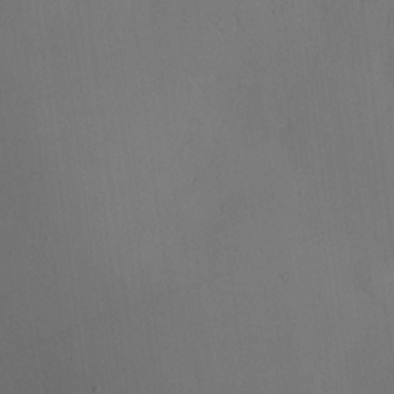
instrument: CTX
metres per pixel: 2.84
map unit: eHh
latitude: -3.3509
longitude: 16.8975
